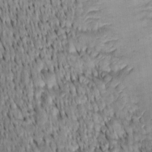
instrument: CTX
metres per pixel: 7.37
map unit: Htu
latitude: -3.6721
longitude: 151.1242
